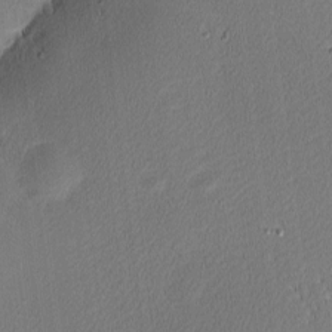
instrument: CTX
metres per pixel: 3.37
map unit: Nhu
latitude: 1.1214
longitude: -78.1200
